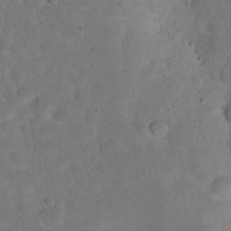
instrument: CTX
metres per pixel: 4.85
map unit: eHh
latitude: 19.8016
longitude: -62.8002
